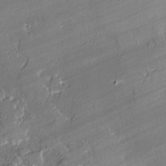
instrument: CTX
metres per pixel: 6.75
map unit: lAvf
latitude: -1.7289
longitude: -108.6490
